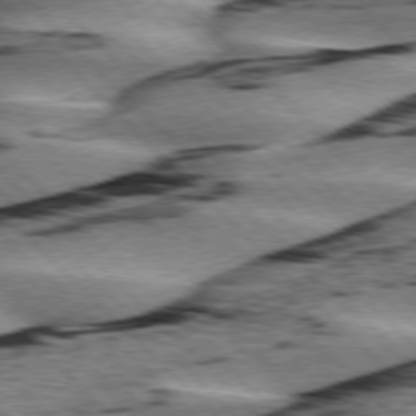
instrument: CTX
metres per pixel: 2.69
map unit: lApd
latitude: 76.4223
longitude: -78.9136
